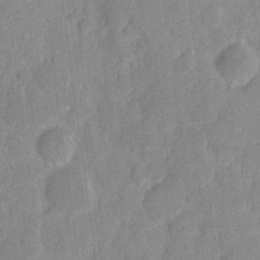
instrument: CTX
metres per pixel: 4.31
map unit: eHh
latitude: 7.7639
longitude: -67.2348
